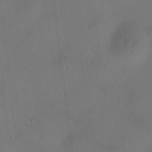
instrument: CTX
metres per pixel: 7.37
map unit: HNhu
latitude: 9.5749
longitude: 9.6911
